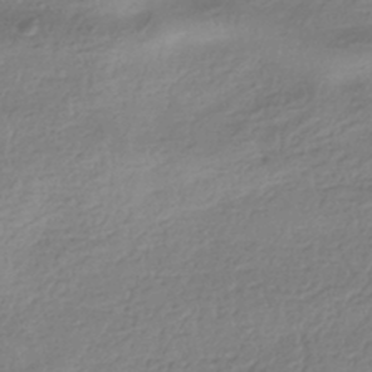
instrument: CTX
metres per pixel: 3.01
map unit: HNhu
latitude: -42.2361
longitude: 97.6533
